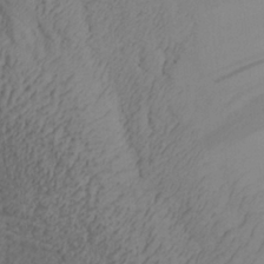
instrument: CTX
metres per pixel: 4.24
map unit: Aa
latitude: 27.2159
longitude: -131.8773
